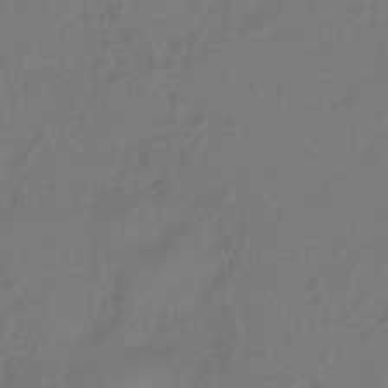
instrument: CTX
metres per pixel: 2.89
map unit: eHh
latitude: -39.2376
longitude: -26.4979
